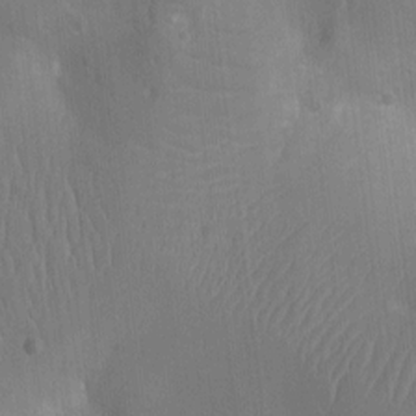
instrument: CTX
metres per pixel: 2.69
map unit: Ht
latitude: -9.5399
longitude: -22.2145
